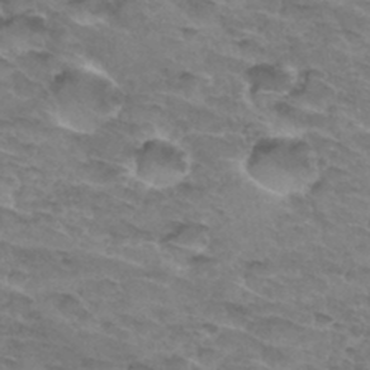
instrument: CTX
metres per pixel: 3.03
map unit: Hto
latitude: 33.2726
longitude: -46.6491
